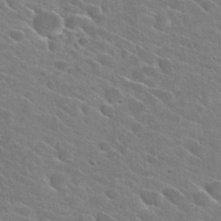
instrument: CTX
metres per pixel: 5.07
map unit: Hto
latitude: 26.1011
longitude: -42.5924
